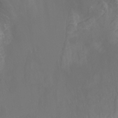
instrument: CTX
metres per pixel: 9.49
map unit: Nhu
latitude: -7.9367
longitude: -75.8394
